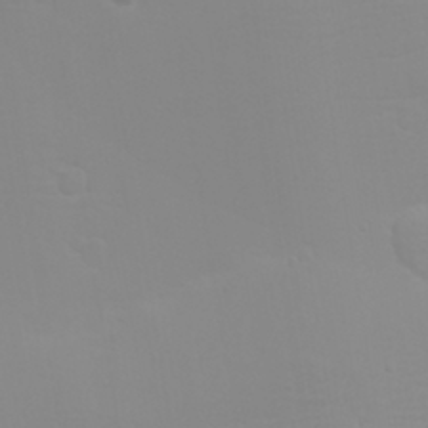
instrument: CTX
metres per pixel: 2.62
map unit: eHh
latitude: -6.5573
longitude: -80.5357
